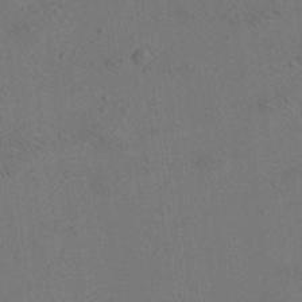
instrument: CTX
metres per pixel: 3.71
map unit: Aa
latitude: 20.1956
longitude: -140.6679
